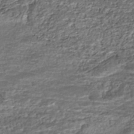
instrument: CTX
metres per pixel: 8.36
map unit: HNhu
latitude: -45.9556
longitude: 105.5777
